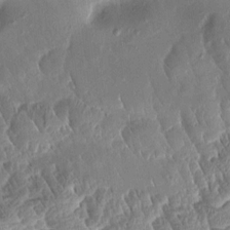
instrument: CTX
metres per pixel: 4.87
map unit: Aa
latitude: 8.6302
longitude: -133.3482
